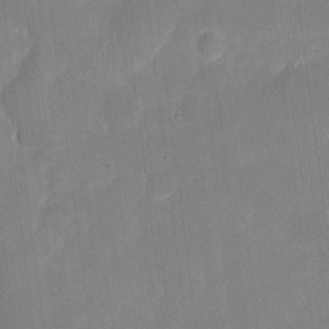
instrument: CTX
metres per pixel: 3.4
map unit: eHh
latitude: 4.4223
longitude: -67.3481
